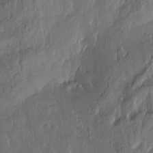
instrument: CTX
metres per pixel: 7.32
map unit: Nve
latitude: -7.2376
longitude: 173.4265
